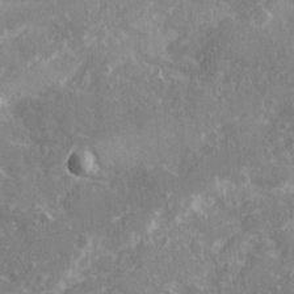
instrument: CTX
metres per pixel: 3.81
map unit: Ave
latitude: 21.1214
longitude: -130.5357
